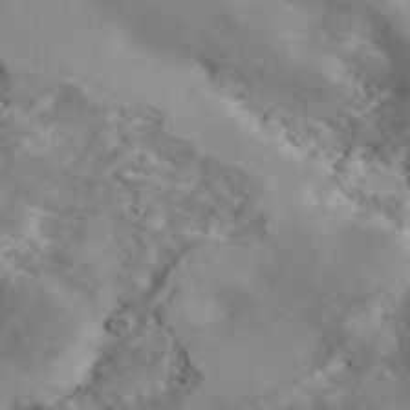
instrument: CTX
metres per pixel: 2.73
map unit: ANa
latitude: 41.6505
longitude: 14.6330
